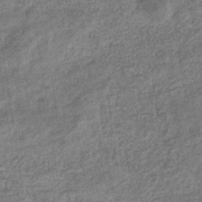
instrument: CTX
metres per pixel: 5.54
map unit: eHb
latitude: -34.7274
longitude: 77.7289
